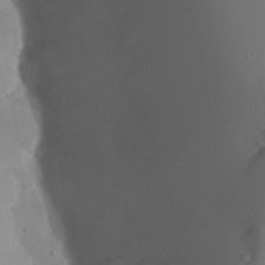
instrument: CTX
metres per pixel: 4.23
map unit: Aa
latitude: 24.5734
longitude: -127.6694
